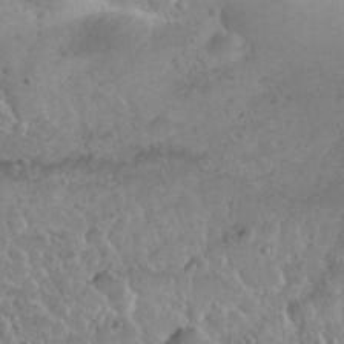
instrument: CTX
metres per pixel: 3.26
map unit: Nhu
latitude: 29.8205
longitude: -53.3293
